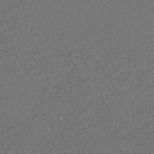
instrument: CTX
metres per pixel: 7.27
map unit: HNhu
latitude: -47.6344
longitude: 97.5966
